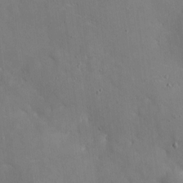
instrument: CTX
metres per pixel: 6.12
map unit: eHh
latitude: 5.1592
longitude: -68.2145
